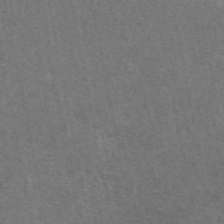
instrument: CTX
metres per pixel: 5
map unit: eAb
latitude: 48.5735
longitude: 115.7477
